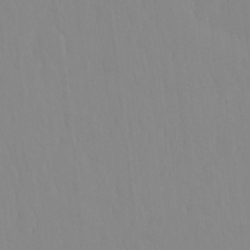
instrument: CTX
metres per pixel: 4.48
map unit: HNhu
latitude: -4.3684
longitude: 14.4629
